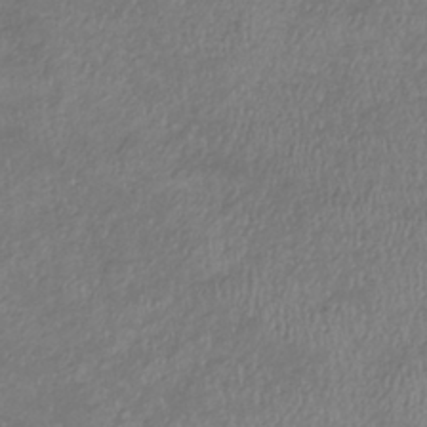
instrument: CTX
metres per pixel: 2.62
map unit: lHb
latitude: -37.7099
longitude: 72.8030
